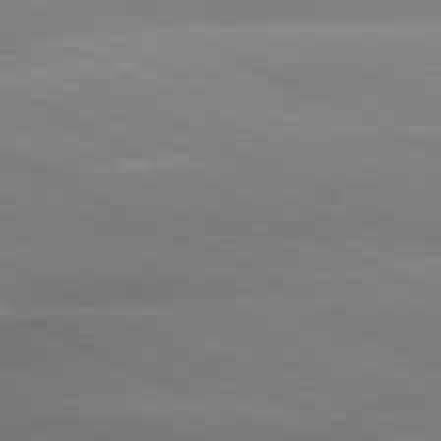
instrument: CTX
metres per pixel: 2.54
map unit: lApd
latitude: 80.3467
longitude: -136.5735
